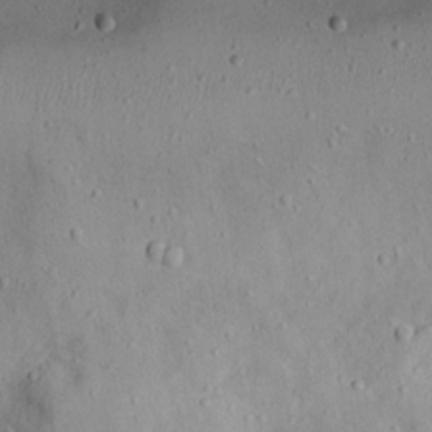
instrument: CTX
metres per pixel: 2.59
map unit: Nhu
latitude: 21.7828
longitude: -70.8191
